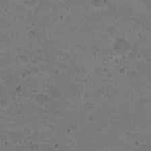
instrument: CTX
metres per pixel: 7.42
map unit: Nhu
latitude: 18.3656
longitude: -32.9703
